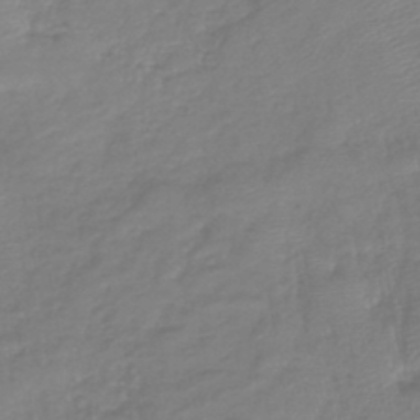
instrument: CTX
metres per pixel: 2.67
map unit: lHb
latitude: -41.9178
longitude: 74.4062
